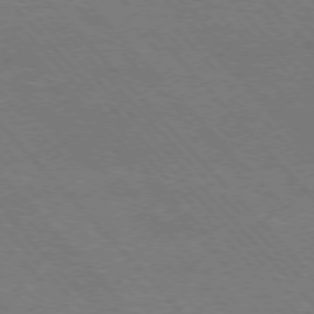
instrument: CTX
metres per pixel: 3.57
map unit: Hpe
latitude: -77.1242
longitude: -12.9892
